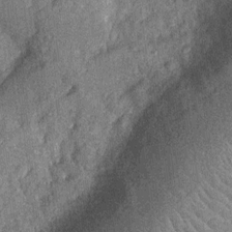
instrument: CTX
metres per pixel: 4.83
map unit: Nhu
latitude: -12.6141
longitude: -23.4426
